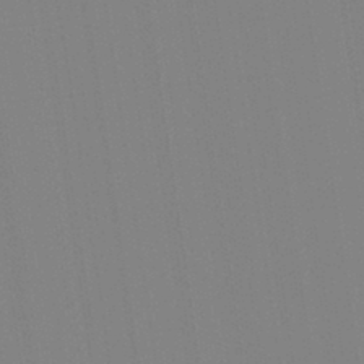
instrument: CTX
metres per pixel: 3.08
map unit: Aa
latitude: 33.1781
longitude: -142.8191
